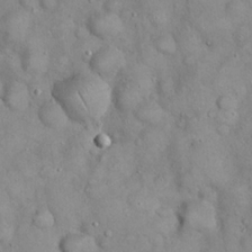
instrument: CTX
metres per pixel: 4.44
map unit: eHh
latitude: 21.2348
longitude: -58.9514
